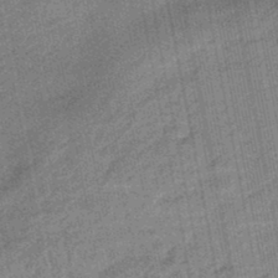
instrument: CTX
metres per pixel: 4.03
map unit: eHb
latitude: -45.2376
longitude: 89.1620
